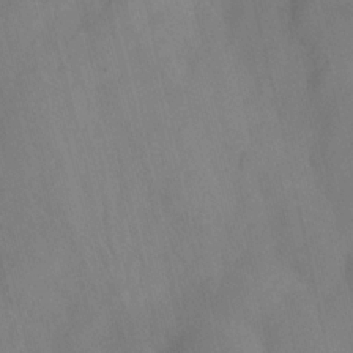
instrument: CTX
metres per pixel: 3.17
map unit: Nhu
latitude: -7.8422
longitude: -41.4993
